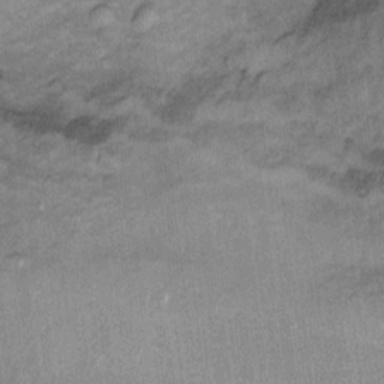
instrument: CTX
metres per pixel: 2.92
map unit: Ht
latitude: 8.8758
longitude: -36.3089
